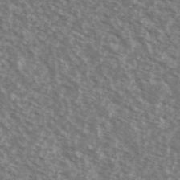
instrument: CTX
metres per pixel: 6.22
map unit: Ave
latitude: 39.0269
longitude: -111.1025
